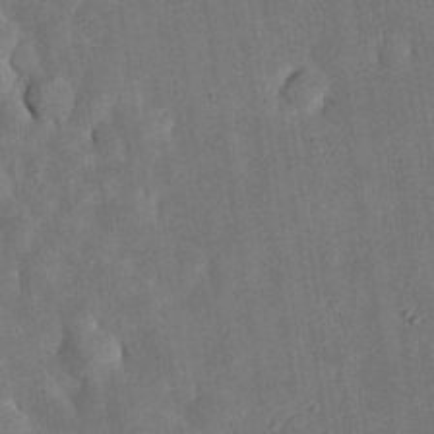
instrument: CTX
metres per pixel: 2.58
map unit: Nhu
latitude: 25.4993
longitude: -71.7072
